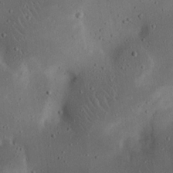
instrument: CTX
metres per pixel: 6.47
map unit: eHh
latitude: 23.3293
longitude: -70.4034
